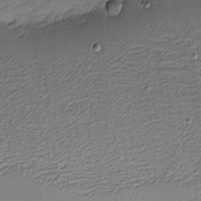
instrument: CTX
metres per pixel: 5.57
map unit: eHh
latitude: -3.7855
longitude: -81.4804
